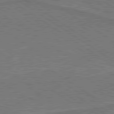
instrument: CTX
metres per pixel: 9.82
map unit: lApd
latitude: 79.8395
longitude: 166.1228
